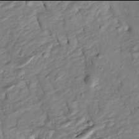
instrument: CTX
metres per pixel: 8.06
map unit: Htu
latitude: -6.0094
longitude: 154.3495
